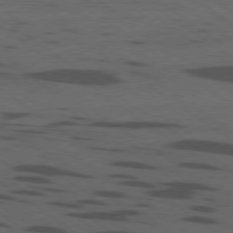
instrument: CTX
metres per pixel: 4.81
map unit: Ap
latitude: -79.5021
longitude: -99.2536
